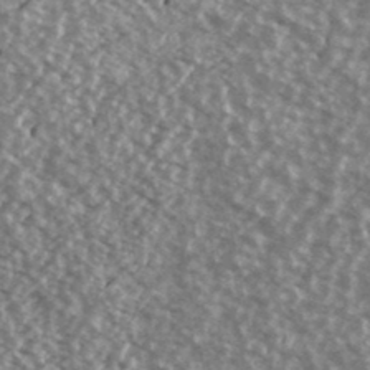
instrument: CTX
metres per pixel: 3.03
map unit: Ave
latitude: 39.1592
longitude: -111.4238
